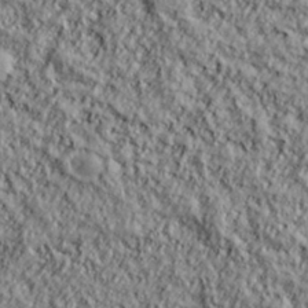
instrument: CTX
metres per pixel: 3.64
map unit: lHvf
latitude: 38.3656
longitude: -91.6883
